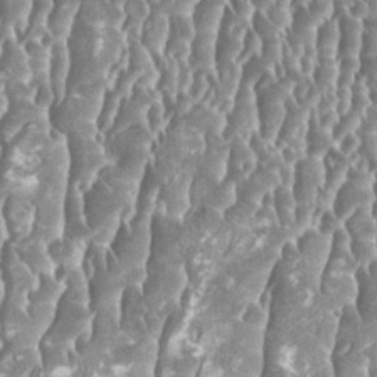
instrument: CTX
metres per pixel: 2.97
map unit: HNhu
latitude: 0.3467
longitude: 0.0661
